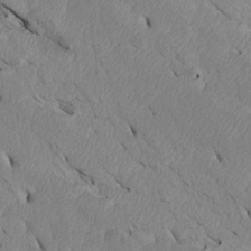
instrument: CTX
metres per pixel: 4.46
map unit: Htu
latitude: 3.4426
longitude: 153.0297
